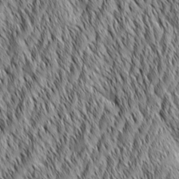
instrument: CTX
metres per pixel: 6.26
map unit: Aa
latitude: 6.1011
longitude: -129.6505
